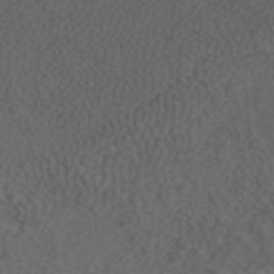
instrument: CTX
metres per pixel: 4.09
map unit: ANa
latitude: 42.9892
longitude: 24.4629
